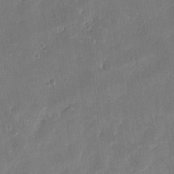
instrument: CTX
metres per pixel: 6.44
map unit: eHh
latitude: 8.3278
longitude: -74.0822
